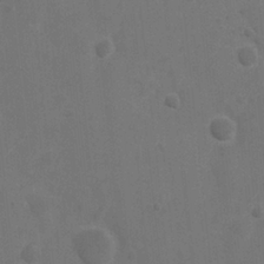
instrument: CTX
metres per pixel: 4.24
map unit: Nhu
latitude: 6.3467
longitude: -24.2144
